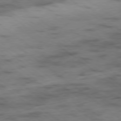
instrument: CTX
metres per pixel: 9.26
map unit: Hpe
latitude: -79.1620
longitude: -22.6301
